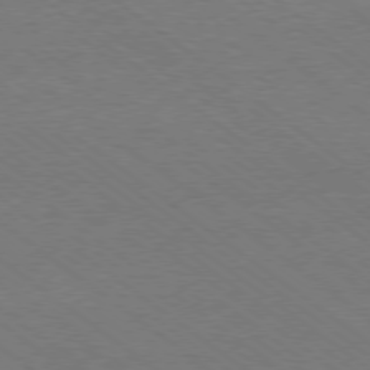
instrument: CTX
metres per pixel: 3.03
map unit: Ap
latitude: -79.0864
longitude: -83.3670
